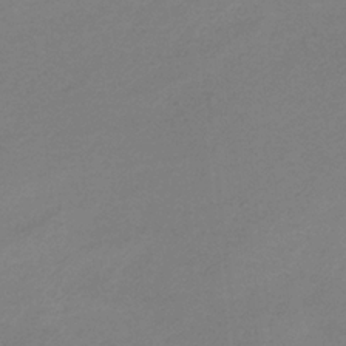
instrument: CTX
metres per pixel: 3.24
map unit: HNb
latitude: -33.0109
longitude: 61.1431
